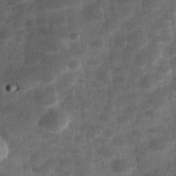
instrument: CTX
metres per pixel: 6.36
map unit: Hve
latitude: 32.6868
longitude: 151.3699
